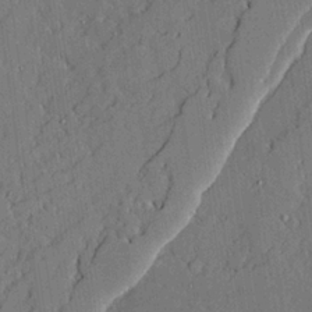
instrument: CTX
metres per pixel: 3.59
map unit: lAvf
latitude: 24.1199
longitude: -111.2915
